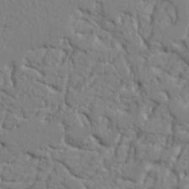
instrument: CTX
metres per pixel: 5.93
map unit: Nhu
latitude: 15.4427
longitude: -78.9325
